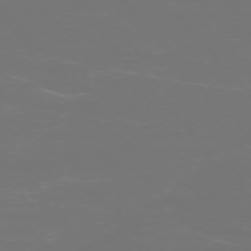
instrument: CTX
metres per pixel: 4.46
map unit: Ap
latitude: -74.6897
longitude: -76.3278
